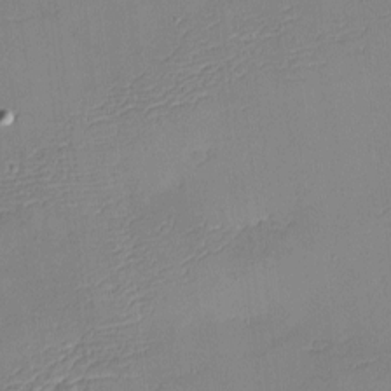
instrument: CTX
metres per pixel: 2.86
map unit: eHh
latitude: -4.3306
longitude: -80.0633
